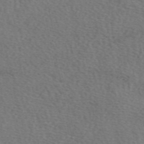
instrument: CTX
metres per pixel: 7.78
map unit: eAb
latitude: 49.8016
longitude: 113.2943
